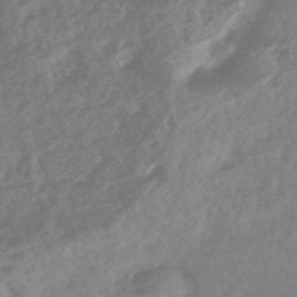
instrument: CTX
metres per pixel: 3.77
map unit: HNhu
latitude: -45.4454
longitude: 92.4818
